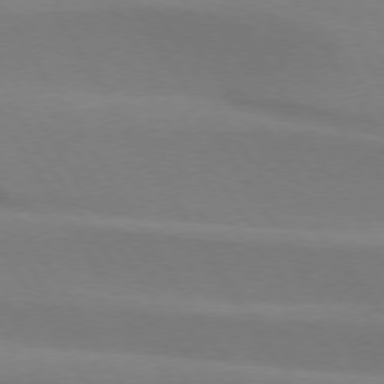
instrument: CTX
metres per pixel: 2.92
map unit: lApd
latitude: 74.6868
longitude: -66.0633
